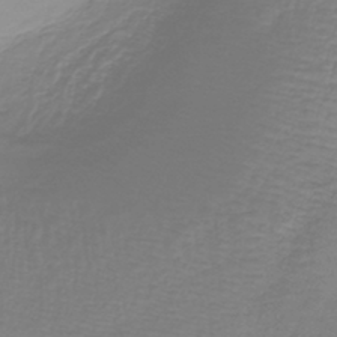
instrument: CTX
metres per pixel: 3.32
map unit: lHb
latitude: -41.7666
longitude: 58.6707
